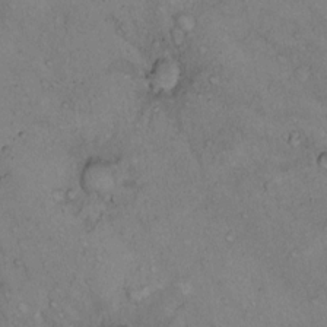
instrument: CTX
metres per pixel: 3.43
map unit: Hto
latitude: 11.1970
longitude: -58.2900
